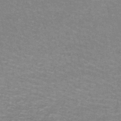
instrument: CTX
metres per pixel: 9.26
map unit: lHb
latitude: -43.3887
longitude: 54.8975
